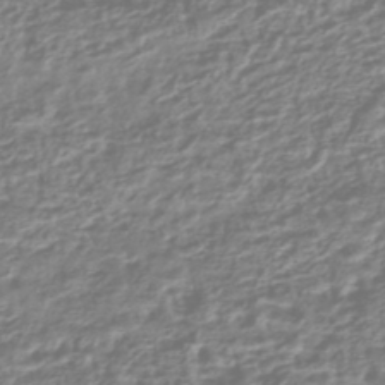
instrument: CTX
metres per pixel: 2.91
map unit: HNhu
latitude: -44.3306
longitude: 99.8611
